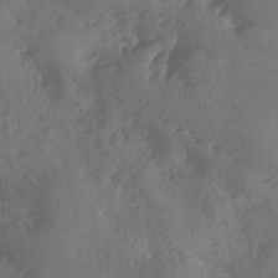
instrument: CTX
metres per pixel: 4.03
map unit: Ave
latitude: -9.6155
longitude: -118.1955
